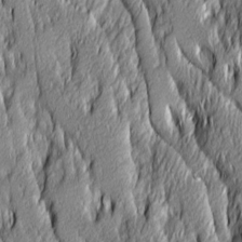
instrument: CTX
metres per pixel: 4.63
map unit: Ave
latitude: 14.2901
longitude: -131.6127
